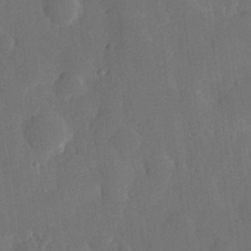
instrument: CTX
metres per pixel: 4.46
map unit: Hve
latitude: 24.8569
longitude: 149.9745
